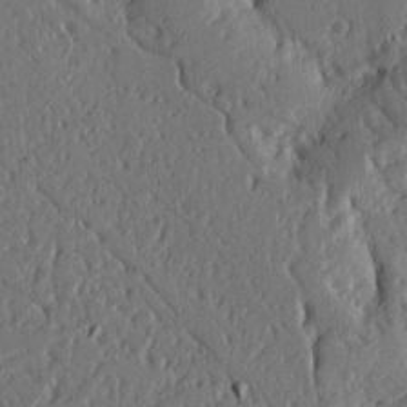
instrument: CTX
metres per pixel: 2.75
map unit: Nhu
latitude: 14.3846
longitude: -79.1403
